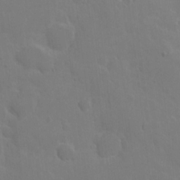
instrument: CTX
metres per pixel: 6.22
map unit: eHh
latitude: 5.5938
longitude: -65.9717
